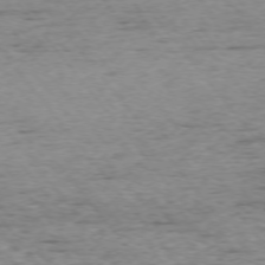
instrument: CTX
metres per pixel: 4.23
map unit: Ap
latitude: -75.0865
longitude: -90.8002
